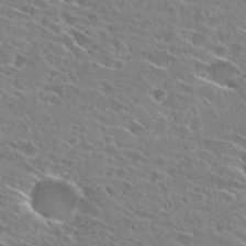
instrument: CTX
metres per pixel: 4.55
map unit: Hto
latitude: 27.1025
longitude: -44.7057
